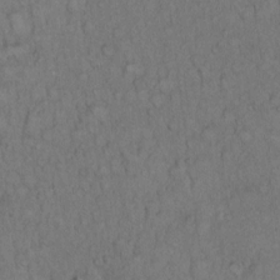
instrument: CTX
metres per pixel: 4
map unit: Hto
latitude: 12.7058
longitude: -57.6127
